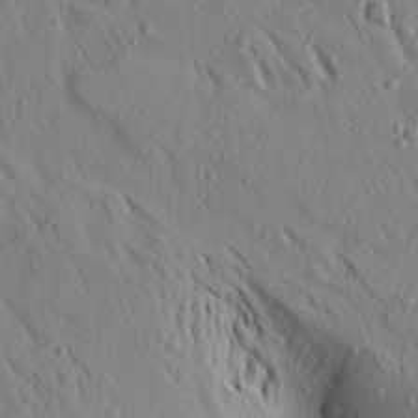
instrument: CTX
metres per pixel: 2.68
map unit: Aa
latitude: 17.2726
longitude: -147.9339
